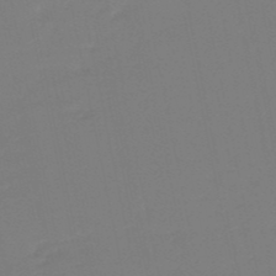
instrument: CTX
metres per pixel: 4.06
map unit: eHb
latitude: -49.8045
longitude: 77.3510
